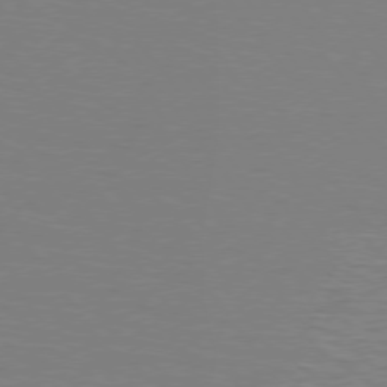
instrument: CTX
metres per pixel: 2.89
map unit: lApd
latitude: 75.3293
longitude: -79.2537
